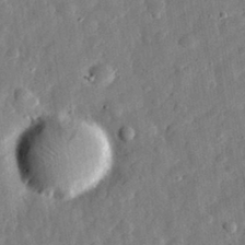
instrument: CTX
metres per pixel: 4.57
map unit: eHh
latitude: 31.7450
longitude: -76.9891
